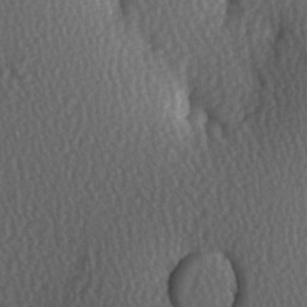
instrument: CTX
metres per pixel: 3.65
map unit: Hve
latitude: 2.5357
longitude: -121.0648
